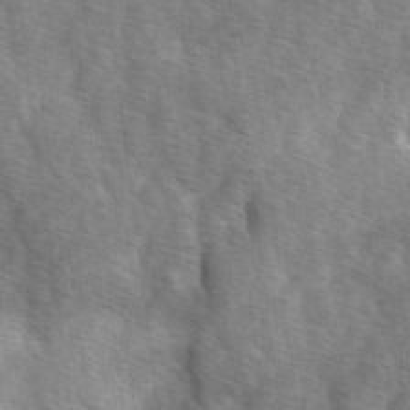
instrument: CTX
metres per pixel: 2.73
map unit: Ave
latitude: 1.3859
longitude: -111.9906
